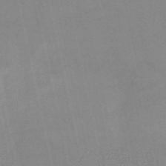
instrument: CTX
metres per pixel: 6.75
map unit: HNb
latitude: -53.1809
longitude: -47.2915
